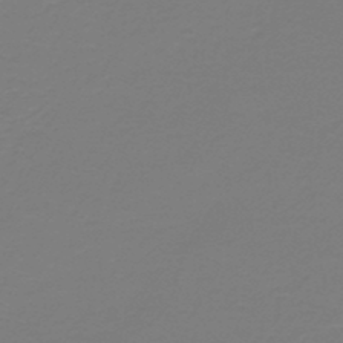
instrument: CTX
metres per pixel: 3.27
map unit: HNb
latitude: -46.1983
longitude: 53.7288
